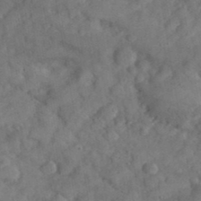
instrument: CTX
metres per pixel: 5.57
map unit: eHh
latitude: 37.6505
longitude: -67.8772
